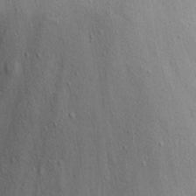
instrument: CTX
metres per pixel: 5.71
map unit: eHh
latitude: 19.5371
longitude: -72.9136
